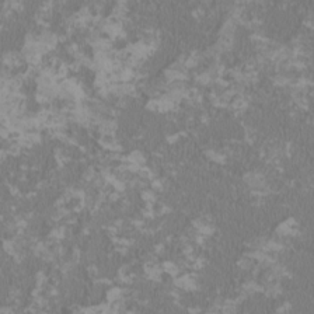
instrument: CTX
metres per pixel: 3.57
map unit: HNhu
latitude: 0.8758
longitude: -1.5560
